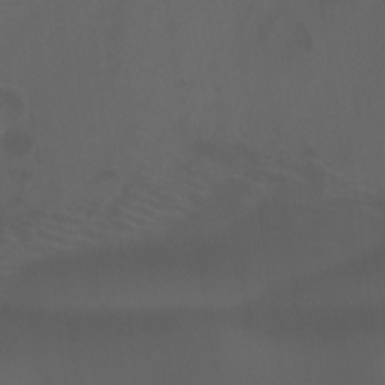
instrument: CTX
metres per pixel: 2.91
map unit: Ht
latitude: -4.3117
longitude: -62.4790
